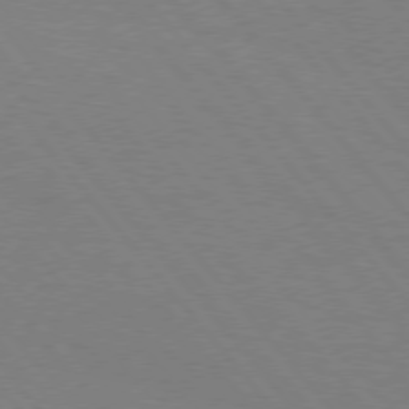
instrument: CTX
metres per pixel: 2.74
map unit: Hpe
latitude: 75.4426
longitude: -141.9906
